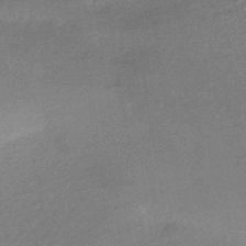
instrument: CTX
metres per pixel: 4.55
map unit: HNhu
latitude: -45.1998
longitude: 93.3699
